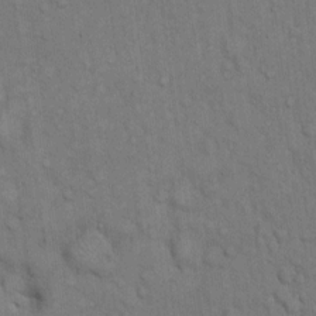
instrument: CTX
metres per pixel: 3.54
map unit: Hto
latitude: 10.6113
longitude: -61.4426
